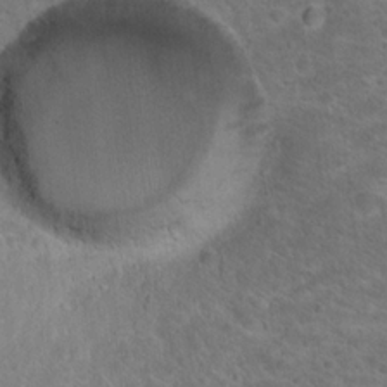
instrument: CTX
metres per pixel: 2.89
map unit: Hto
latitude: 18.7435
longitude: -36.2145
